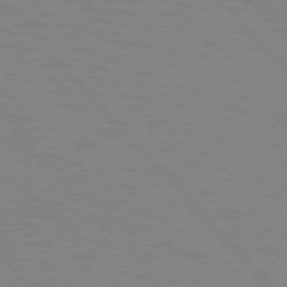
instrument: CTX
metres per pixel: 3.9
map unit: lApd
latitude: 75.8205
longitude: -81.4804
